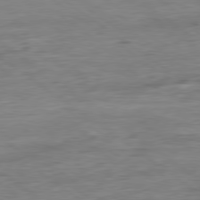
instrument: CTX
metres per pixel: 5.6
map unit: Ap
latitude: -80.1039
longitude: -80.6301
